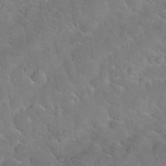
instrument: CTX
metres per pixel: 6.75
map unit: Nhu
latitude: 30.1200
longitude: -52.5168
